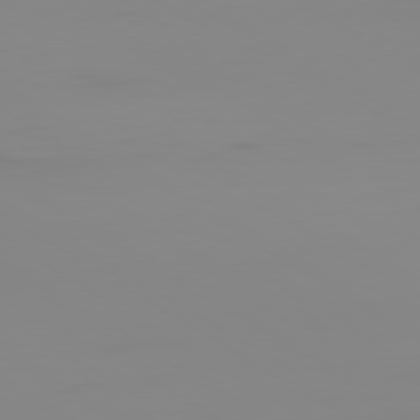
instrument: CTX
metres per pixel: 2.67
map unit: Ap
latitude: -79.8422
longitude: -60.1200
